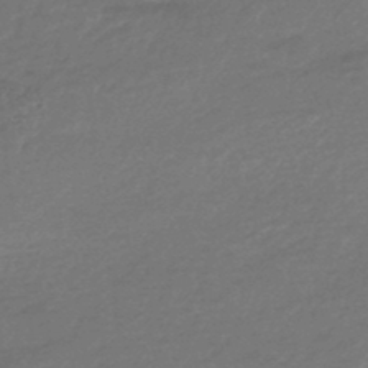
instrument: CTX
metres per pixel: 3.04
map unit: HNhu
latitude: -45.8045
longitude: 93.7667
